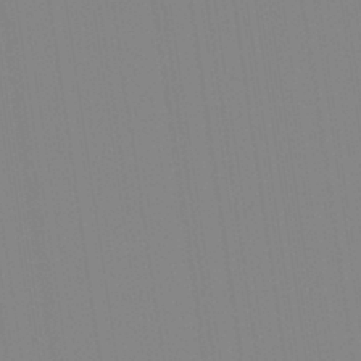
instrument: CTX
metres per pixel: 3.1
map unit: Aa
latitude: 32.8569
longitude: -142.7246
